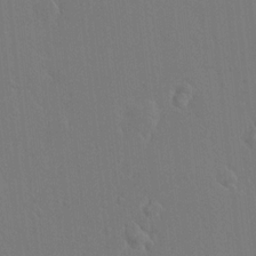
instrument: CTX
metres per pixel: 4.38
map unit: HNhu
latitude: 7.4237
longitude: 3.7855
